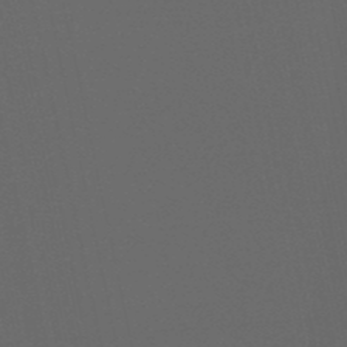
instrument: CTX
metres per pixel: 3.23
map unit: eHb
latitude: -50.7841
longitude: 70.5385
